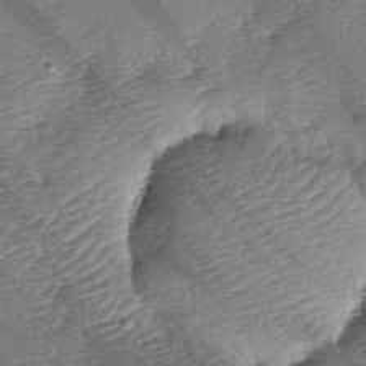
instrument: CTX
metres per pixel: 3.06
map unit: lAa
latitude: -2.6140
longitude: -127.7828
